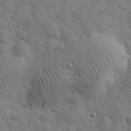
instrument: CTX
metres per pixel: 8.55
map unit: eHh
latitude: 30.8380
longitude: -69.0837
